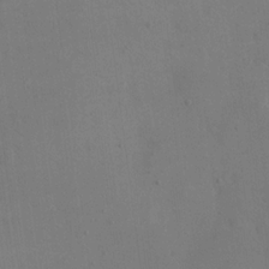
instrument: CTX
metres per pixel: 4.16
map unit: eHh
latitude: 17.2915
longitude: -67.3103
